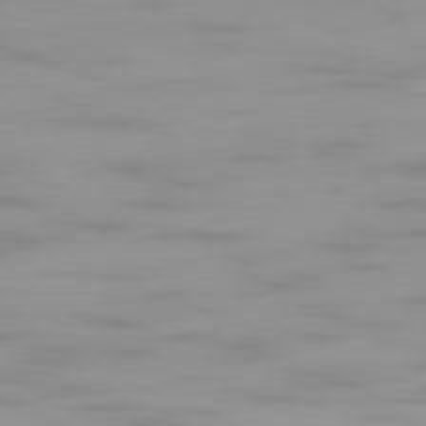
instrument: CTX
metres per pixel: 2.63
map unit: Ap
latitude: -78.7463
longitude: -96.4034
